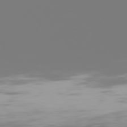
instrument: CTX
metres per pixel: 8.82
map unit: Hpe
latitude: 75.9150
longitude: -142.4601
